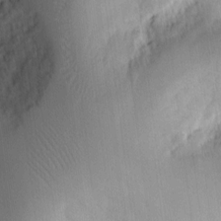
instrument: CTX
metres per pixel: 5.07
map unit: Ht
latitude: 9.3482
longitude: -74.6491
